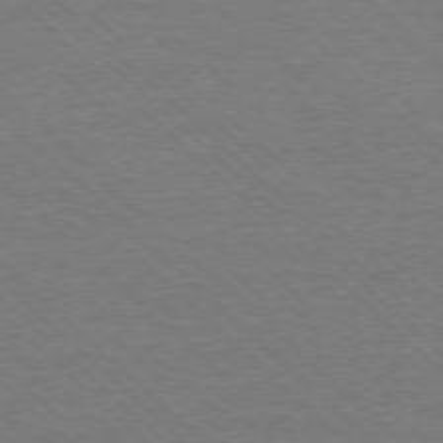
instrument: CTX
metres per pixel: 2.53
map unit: Ap
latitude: -77.9745
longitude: -86.4790
